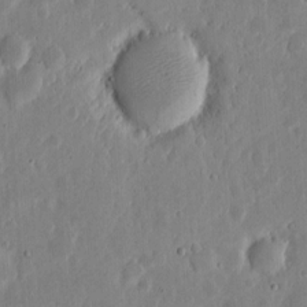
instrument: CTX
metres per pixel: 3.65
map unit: eHh
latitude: 6.0444
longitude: -70.5168
